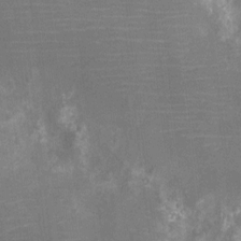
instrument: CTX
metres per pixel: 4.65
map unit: Ht
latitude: -11.8422
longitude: -25.4237
